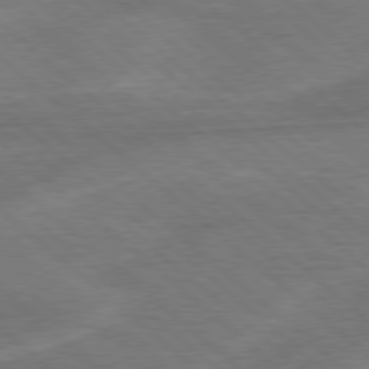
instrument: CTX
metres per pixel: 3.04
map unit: Hpe
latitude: 78.1200
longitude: -152.8569
